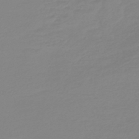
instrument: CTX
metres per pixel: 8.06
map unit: lHb
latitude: -44.5574
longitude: 75.5211
